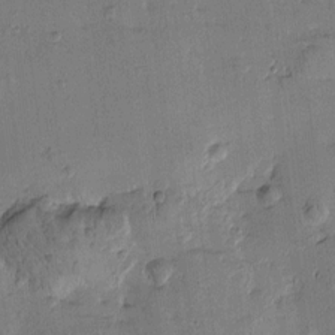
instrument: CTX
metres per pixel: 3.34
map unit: Htu
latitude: -2.6140
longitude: -175.8206
